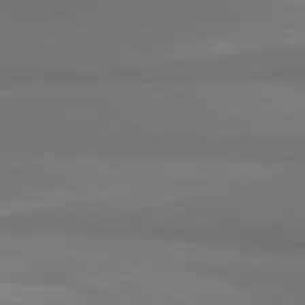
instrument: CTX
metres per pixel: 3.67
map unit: lApd
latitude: 81.2537
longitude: 160.1606
